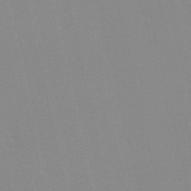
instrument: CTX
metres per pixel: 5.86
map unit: Nve
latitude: -57.1809
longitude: 60.8597
